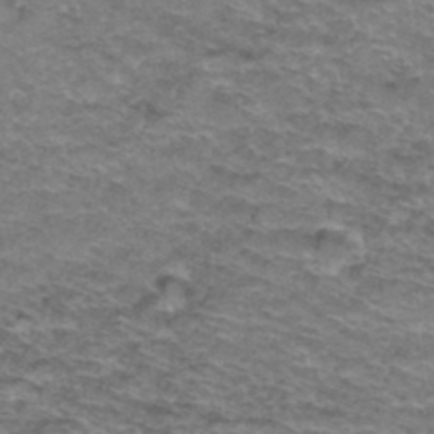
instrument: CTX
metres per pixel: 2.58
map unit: Hto
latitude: 38.0822
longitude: -41.8961
